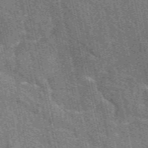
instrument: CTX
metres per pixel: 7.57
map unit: eAb
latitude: 50.8002
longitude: 114.2739
